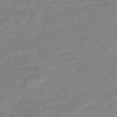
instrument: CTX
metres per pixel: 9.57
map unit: lHb
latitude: -37.3698
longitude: 71.8234
